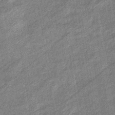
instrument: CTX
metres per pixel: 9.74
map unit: eHb
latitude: -38.6897
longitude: 79.1431
